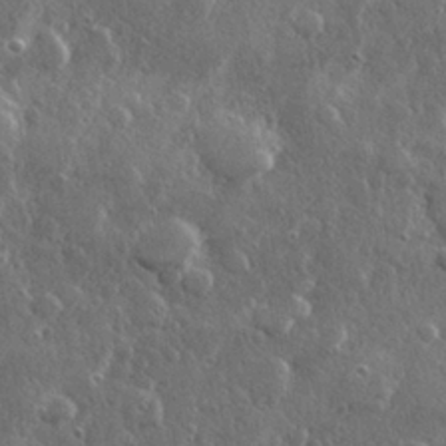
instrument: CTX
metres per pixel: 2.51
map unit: Hve
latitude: 28.9325
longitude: -92.2900
